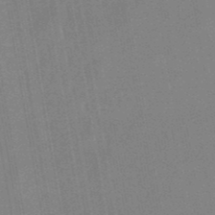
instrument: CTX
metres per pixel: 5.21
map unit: lHb
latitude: -48.4251
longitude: 71.2376
